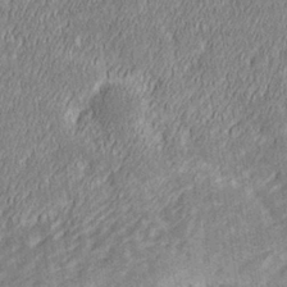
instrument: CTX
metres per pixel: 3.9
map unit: Hve
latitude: 27.6127
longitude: 144.2551
